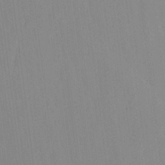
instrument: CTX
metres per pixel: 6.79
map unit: lHvf
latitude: 18.2144
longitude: -112.7057
